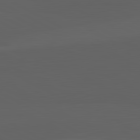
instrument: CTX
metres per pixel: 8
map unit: lApd
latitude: 82.1388
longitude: 131.3887
